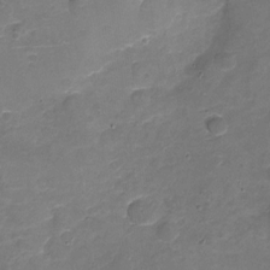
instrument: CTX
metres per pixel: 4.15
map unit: Nhu
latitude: -18.5196
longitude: -56.5167
